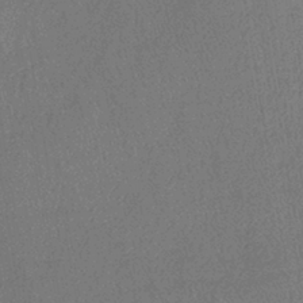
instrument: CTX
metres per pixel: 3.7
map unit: eHb
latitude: -39.9178
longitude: 77.5210
